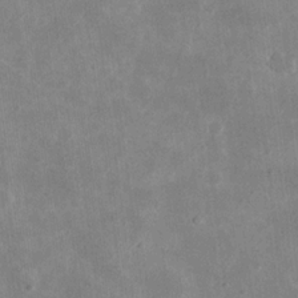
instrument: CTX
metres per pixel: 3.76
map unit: eHh
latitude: 19.5560
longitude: -71.3859
